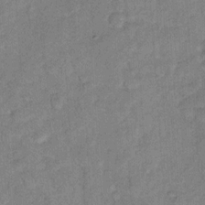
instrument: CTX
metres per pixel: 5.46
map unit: Hto
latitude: 10.6491
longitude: -61.8583
